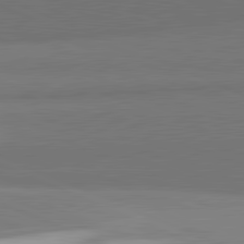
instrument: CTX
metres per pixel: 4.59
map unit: lApd
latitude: 81.9339
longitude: 152.8219
